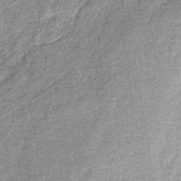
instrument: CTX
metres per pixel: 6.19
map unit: lHb
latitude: -36.4062
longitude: 65.3321
